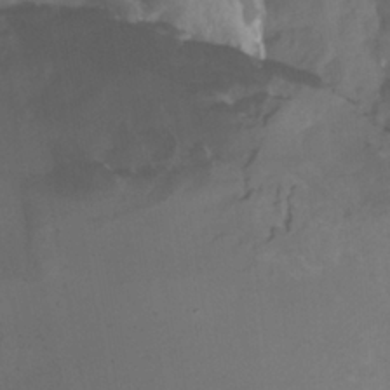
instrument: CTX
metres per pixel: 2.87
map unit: HNhu
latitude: -27.1809
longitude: 74.4440
